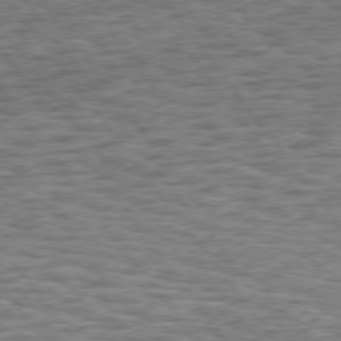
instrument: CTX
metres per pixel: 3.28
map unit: Hpe
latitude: 75.3671
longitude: -134.3467
